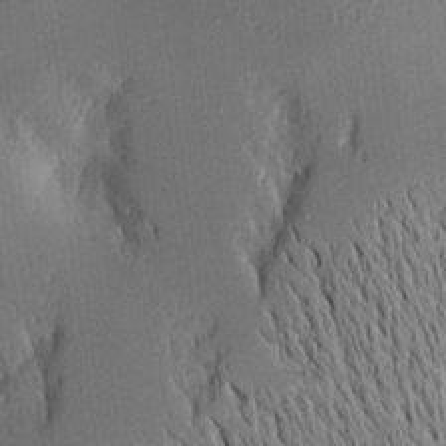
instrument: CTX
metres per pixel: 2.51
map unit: Aa
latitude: 15.8017
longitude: -148.2523
